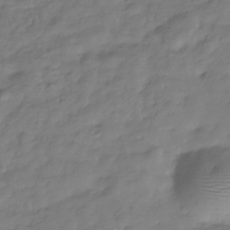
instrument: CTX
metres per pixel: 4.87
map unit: Hve
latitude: -30.9730
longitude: 91.1243
